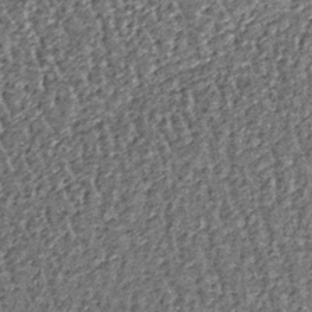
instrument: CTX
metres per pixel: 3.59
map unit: lHb
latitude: -39.6911
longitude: 65.2187
